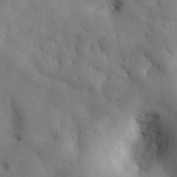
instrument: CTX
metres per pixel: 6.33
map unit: Nhu
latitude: 27.7072
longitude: -71.5371
